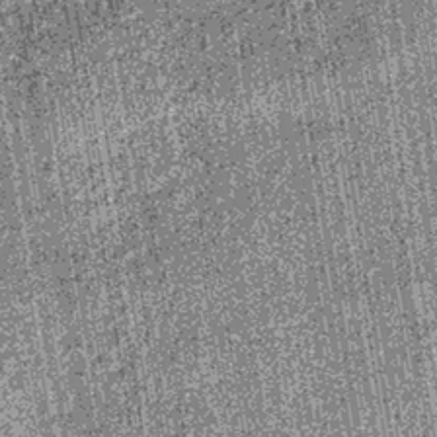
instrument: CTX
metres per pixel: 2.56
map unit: lHb
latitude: -38.9919
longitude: 67.6533
